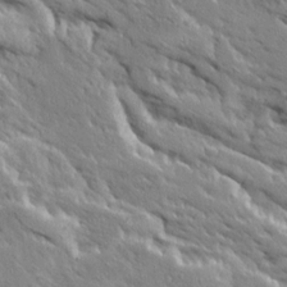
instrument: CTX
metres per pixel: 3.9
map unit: Ave
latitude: 19.7638
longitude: -136.1200
